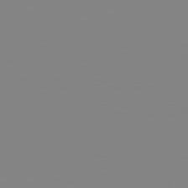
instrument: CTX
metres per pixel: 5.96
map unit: Hpe
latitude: 77.3670
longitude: -161.3859
